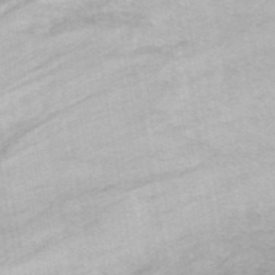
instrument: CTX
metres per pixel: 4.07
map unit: ANa
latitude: 45.8772
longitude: 24.5196
